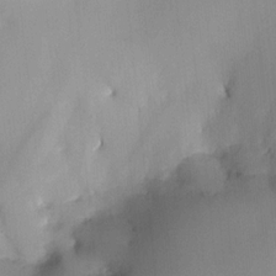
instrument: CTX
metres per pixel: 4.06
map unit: HNhu
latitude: 9.3293
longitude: 15.1809
